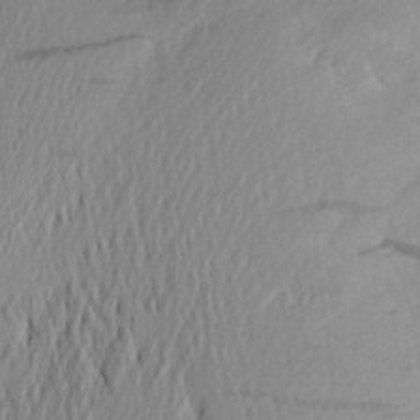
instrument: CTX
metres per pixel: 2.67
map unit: Aa
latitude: 25.5182
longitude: -147.1781
